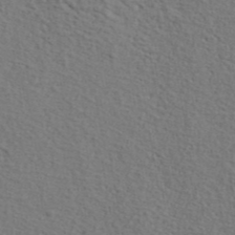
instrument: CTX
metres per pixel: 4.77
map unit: ANa
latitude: 42.1200
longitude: 55.7856
